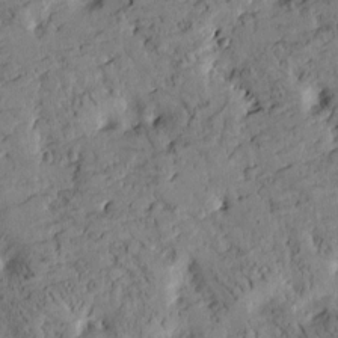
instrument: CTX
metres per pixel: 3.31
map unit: Htu
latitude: -2.6707
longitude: 175.2942
